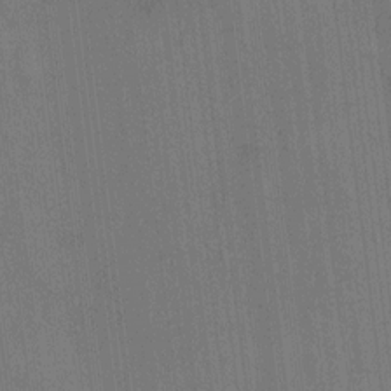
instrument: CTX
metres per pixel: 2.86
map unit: Hto
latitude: -10.1606
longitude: -36.2712
